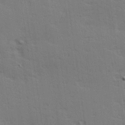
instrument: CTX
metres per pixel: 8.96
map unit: Hve
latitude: 26.6680
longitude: -94.2712
